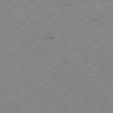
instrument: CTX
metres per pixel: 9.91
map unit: Ap
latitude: -78.1039
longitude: -60.2144
